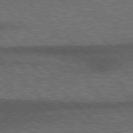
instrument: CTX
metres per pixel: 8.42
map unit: Hpe
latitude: 78.1578
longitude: -158.6113
